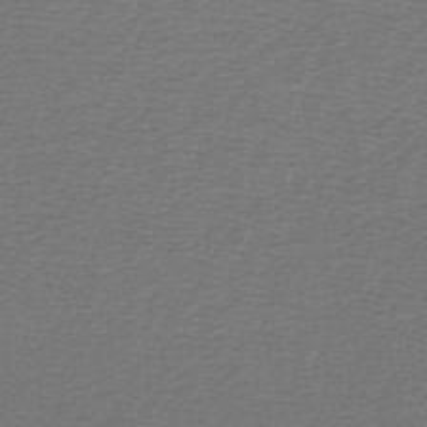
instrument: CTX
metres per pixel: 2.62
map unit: lHb
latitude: -46.0850
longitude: 71.8989
